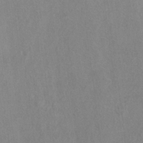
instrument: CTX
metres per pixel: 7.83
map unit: Ht
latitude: 9.6694
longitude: -32.3845
